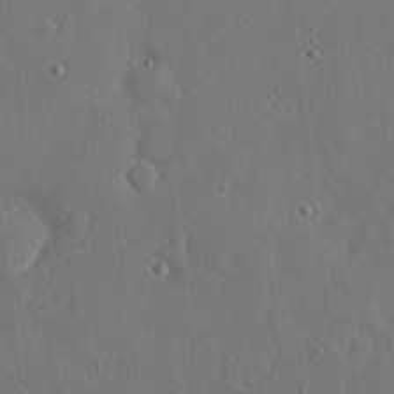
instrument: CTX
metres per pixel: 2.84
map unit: eHh
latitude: 7.5938
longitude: -68.6113
